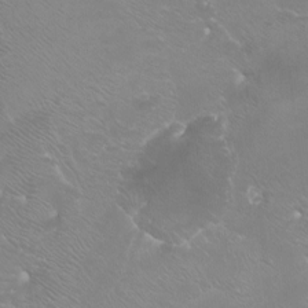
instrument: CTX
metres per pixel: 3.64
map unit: Htu
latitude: -7.2943
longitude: -33.6694
